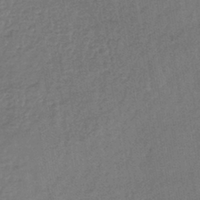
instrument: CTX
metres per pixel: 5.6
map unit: lHb
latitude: -41.3321
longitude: 68.9352
